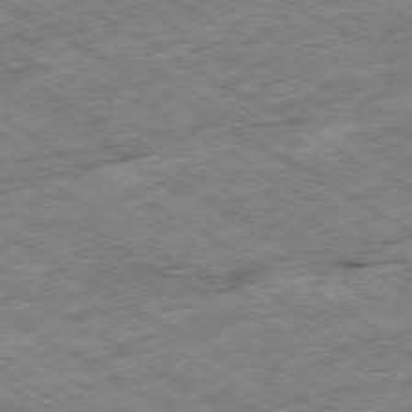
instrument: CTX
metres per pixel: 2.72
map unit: Ap
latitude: -80.0283
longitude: -85.8583
